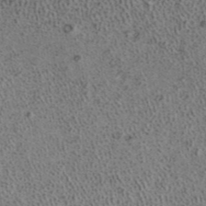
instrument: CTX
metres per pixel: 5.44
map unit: ANa
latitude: 40.1955
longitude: 17.6155
